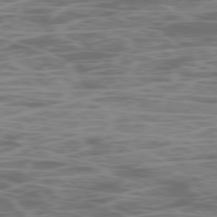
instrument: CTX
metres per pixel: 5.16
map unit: Ap
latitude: -78.8030
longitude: -75.0270
